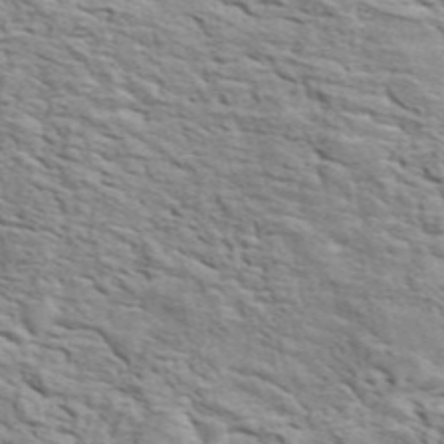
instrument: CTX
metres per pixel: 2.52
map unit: ANa
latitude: 49.2537
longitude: -82.4034
